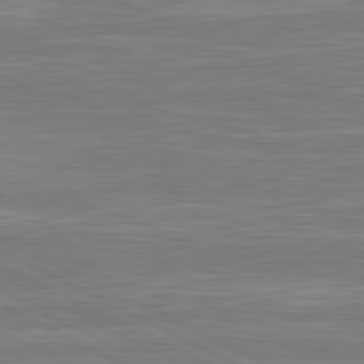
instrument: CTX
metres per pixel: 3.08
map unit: lApd
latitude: 81.2348
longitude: -173.9528
